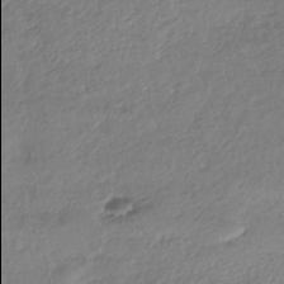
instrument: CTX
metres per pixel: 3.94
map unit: eHh
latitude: -42.2550
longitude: 122.0094
